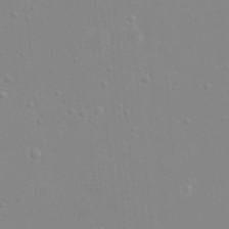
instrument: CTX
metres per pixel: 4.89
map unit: eHh
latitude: 20.8380
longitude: -64.0633
